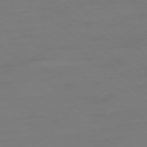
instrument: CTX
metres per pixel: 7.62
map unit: Ap
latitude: -78.3117
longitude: -56.6679
